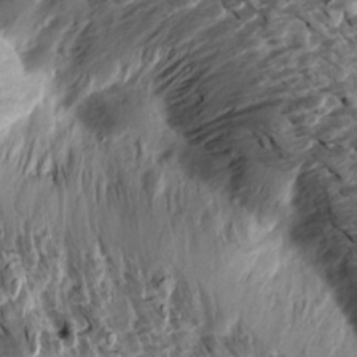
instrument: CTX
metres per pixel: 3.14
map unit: Aa
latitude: 13.5560
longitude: -141.4048
